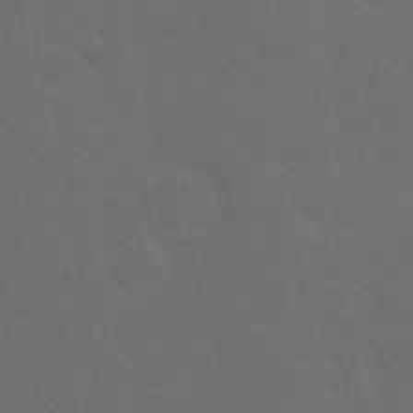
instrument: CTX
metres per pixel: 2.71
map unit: Hto
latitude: 18.6301
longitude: -36.6680
